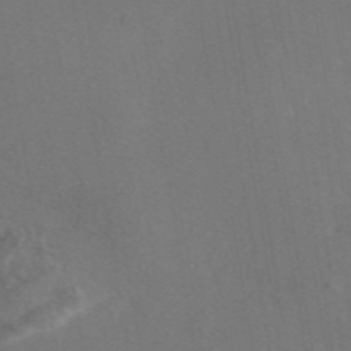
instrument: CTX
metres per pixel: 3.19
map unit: eAb
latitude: 46.7247
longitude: 109.1620
